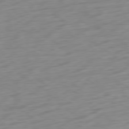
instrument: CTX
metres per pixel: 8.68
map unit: Ap
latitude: -79.5966
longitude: -70.3467
